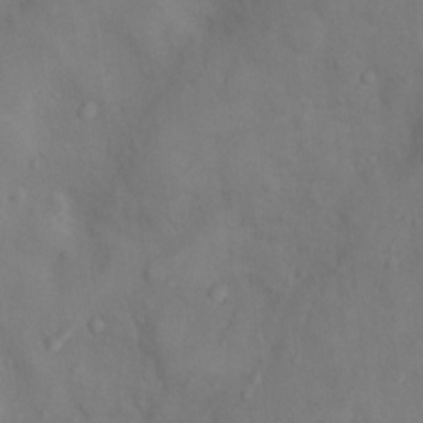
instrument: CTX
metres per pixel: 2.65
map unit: Nhu
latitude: 9.4993
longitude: -26.0255
